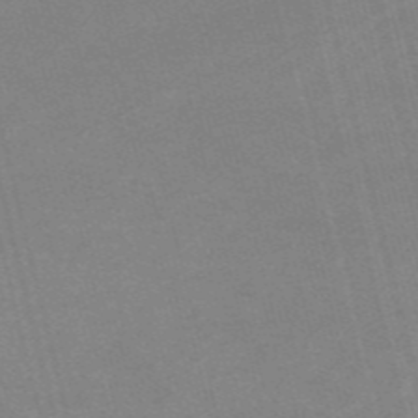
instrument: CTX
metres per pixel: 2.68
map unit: HNb
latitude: -54.8030
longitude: -45.0836
